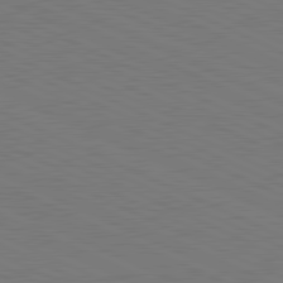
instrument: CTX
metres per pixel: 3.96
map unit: lApd
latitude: 81.4804
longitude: 149.5966
